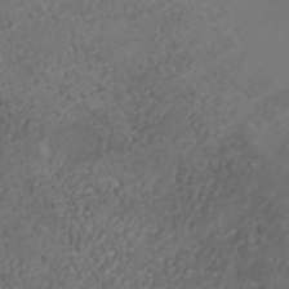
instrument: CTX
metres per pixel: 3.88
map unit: ANa
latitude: 35.7638
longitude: 14.3873
